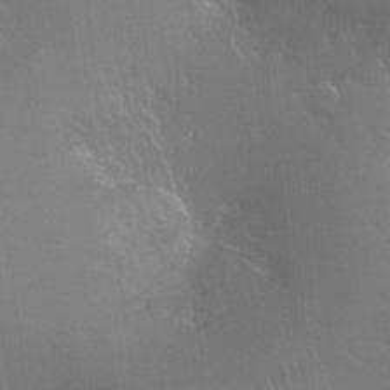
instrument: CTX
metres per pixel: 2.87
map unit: Ht
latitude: -11.4077
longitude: -44.9513
